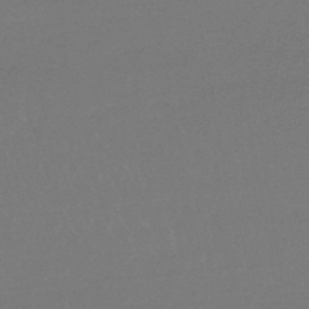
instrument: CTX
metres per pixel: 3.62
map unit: lHb
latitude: -44.6519
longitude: 64.5196
